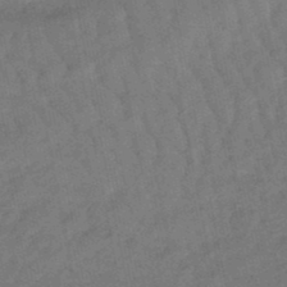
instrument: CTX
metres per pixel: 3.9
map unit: lHb
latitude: -47.6344
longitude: 76.9920
